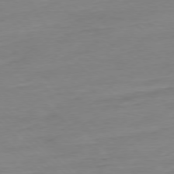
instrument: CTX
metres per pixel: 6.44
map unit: Ap
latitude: -77.6722
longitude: -81.6505
